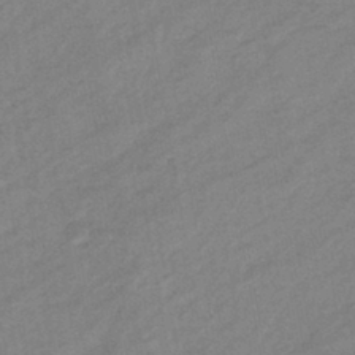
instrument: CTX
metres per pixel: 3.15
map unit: eHb
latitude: -41.0675
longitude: 83.8233
